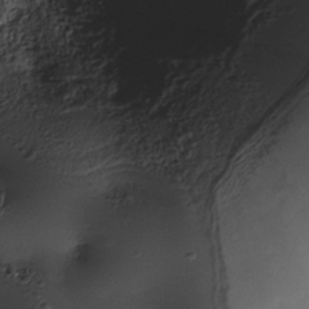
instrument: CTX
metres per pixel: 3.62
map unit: Nhe
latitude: -34.5007
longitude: -143.7639
